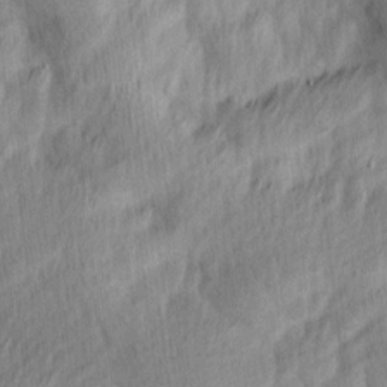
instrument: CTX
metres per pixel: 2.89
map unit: Ave
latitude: 13.2348
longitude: -106.2523
